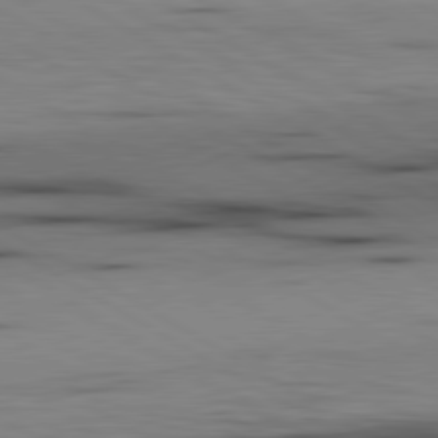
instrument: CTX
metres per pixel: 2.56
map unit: lApd
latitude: 80.0822
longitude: 160.0661
